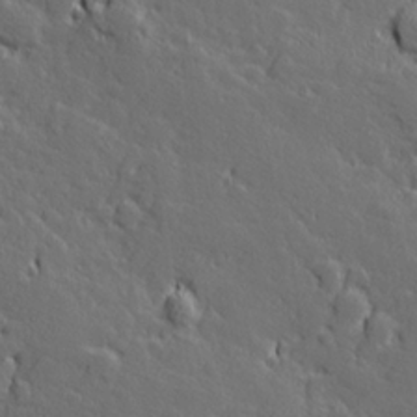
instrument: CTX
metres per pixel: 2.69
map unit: Hve
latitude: 26.7057
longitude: 144.0850
